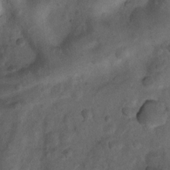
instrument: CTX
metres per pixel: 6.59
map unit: Nhu
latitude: 6.2711
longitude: -23.1025
